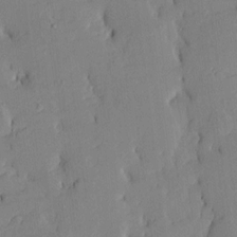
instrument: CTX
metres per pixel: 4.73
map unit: Htu
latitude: -8.0661
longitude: 176.3306
